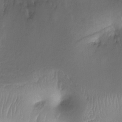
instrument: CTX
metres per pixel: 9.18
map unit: Ht
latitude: -16.3873
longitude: -41.0080
